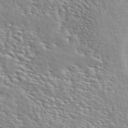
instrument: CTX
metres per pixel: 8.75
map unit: ANa
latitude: 48.9892
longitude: -75.6316
